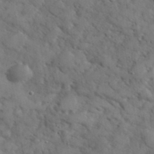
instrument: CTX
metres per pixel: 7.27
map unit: eHh
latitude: 37.6127
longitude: -67.6316
